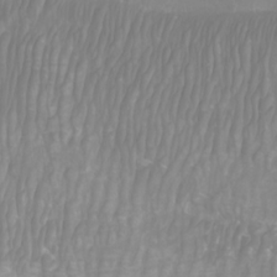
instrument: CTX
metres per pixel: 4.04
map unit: Htu
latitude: -9.5588
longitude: -75.0458
